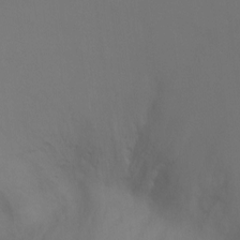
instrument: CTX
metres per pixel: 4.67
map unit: Ht
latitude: -7.5777
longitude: -32.1578
